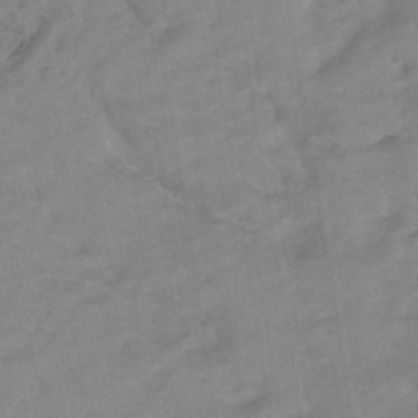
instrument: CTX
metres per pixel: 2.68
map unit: HNhu
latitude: -42.5384
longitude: 101.8044
